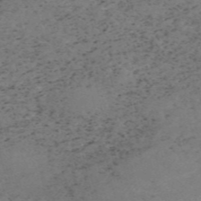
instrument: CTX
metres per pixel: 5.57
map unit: HNb
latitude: -55.3132
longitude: -47.2726
